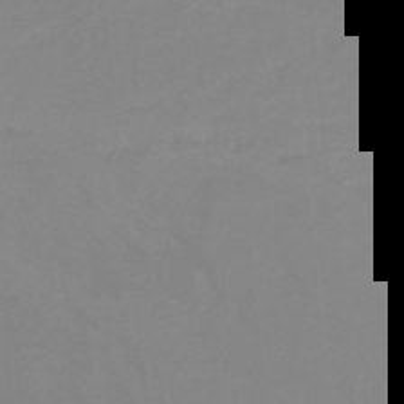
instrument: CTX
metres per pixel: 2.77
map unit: HNb
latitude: -49.3132
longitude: -45.2537
